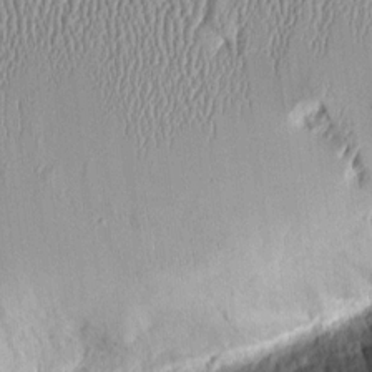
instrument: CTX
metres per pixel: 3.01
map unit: Aa
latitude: 9.7828
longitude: -129.1403
